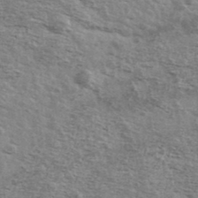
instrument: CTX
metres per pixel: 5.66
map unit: Ave
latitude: 39.3293
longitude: -109.4804
